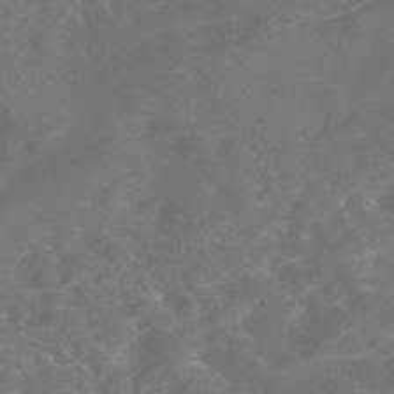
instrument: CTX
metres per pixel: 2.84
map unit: Nhe
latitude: -46.5384
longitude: 153.2187
